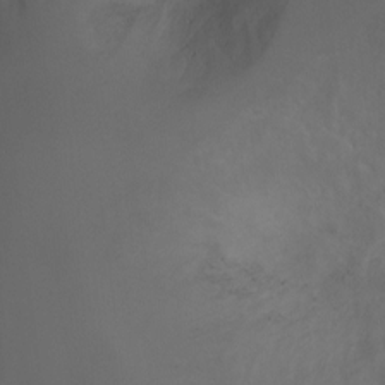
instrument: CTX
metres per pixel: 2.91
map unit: Ht
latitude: 0.7057
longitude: -21.1781
